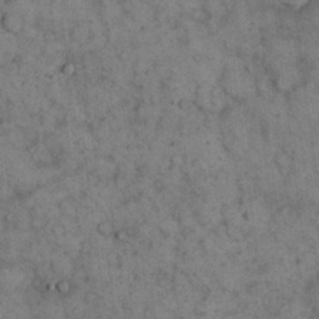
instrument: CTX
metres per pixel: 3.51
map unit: eHh
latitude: 16.5924
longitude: -62.0444
